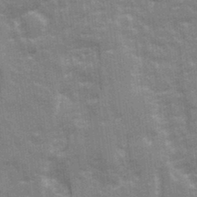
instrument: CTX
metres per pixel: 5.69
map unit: Ave
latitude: 21.9339
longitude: -133.5182
